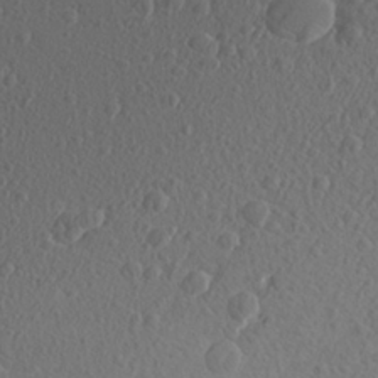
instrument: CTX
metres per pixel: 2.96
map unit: Aa
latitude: 27.8395
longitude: -143.4616
